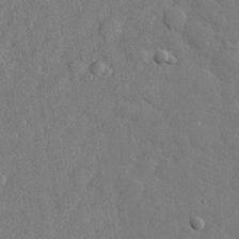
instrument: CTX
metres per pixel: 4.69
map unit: lHvf
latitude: 22.8758
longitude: 143.9745
